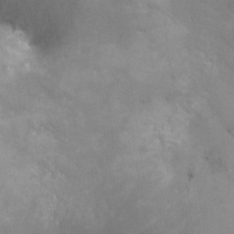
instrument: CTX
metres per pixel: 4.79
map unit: Nhu
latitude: -16.9353
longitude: -50.1200
